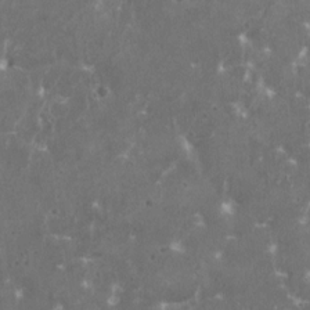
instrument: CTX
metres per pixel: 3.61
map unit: HNhu
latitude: 0.8946
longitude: 6.8786
